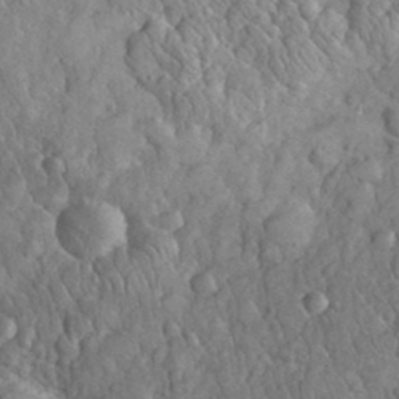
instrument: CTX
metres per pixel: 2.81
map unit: eHh
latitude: 32.4223
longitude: -65.8205
